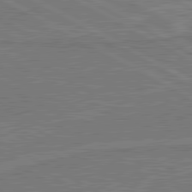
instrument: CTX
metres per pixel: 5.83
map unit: lApd
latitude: 81.0647
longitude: 168.8408
